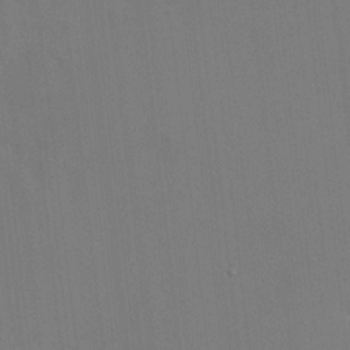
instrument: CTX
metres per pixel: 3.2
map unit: HNhu
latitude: 7.3104
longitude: 3.8422
